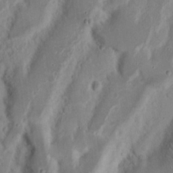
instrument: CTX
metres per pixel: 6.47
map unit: Nhu
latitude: 18.2333
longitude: -73.4805
